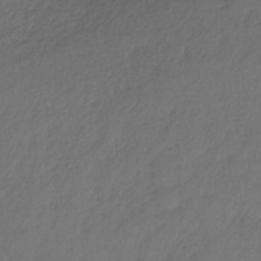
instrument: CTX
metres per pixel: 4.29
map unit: lHb
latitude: -36.3117
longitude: 71.5588
